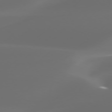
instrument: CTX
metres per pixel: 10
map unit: Hpe
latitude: 76.4412
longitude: -131.4049
